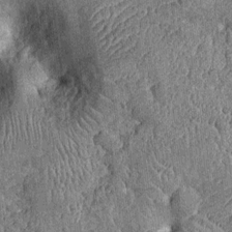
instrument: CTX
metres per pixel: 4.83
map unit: Nhu
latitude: -12.0661
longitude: -22.7624
